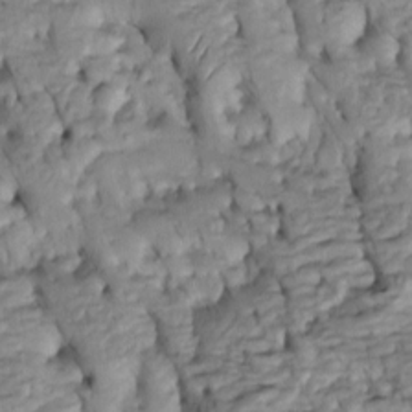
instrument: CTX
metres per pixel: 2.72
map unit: Htu
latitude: -6.0661
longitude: 154.4629
